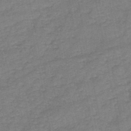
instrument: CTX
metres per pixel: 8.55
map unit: HNb
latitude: -45.4643
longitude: -36.3845
